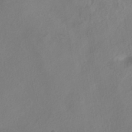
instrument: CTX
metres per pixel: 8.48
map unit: HNhu
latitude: -40.7085
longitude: 104.5007
